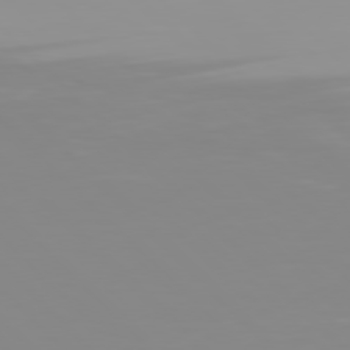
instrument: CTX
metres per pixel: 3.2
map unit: Hpe
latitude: 77.5371
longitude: -172.7624
